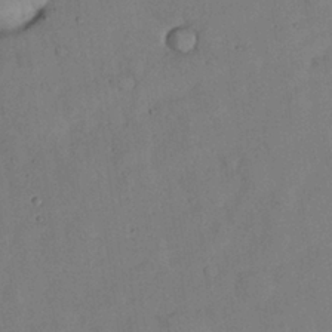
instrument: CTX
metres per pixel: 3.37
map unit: Nhu
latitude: 27.2915
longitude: -73.0270
